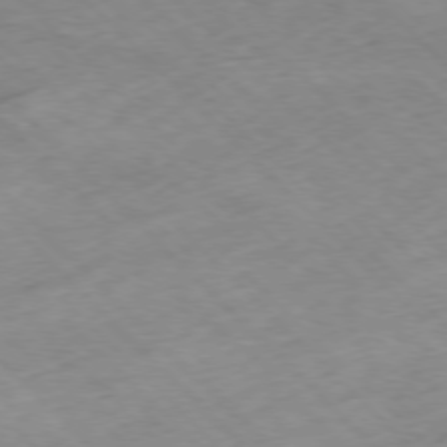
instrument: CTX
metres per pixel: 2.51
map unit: Hpe
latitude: -77.1053
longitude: -16.6302
